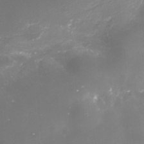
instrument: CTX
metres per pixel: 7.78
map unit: Nhe
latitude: -35.5588
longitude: -91.4804
